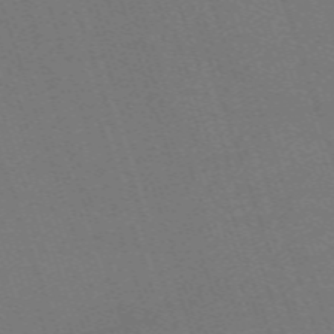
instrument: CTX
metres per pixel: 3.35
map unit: eHh
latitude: -63.5399
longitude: 51.3699
